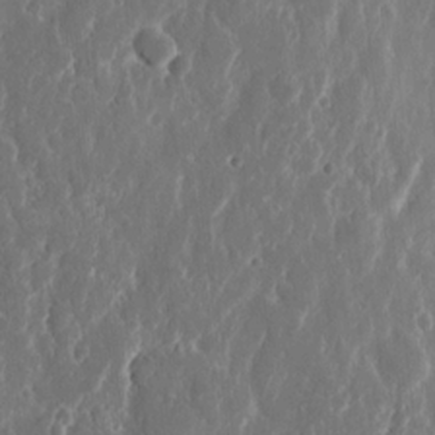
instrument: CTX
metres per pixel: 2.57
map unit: eHh
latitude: 11.5371
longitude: -71.0836
